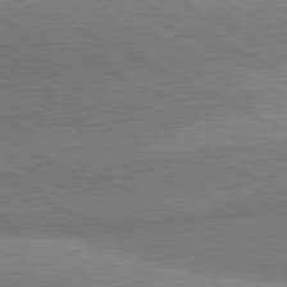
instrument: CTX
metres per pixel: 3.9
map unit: lApd
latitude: 80.7435
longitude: 128.7274
